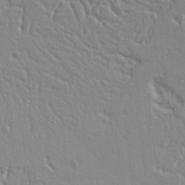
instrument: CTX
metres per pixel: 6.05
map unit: Ht
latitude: 9.7828
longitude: -77.0836
